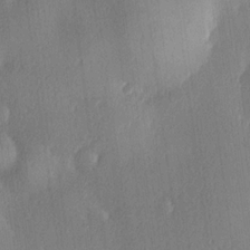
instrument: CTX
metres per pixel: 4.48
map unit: Hve
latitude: 18.5356
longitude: 149.7478
